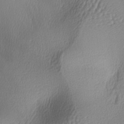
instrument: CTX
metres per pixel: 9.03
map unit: lAa
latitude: -5.6722
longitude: -123.2915
